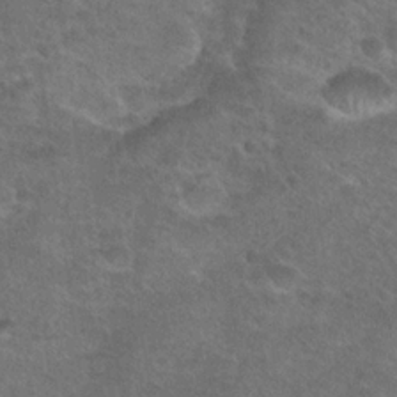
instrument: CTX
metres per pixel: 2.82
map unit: Hto
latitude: 23.7827
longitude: -49.6127
